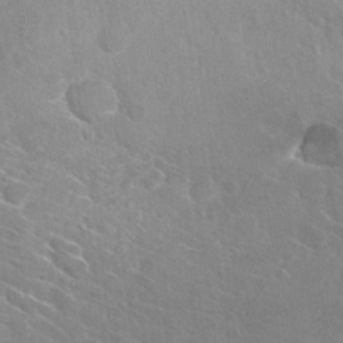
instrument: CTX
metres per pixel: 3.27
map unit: Hto
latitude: 26.1389
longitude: -42.5924
